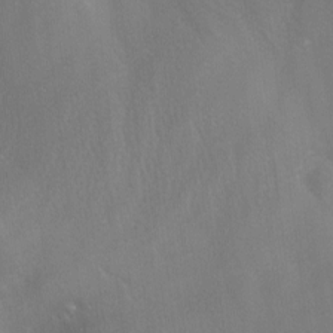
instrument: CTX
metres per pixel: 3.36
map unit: Ave
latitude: -7.6910
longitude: -122.7246
